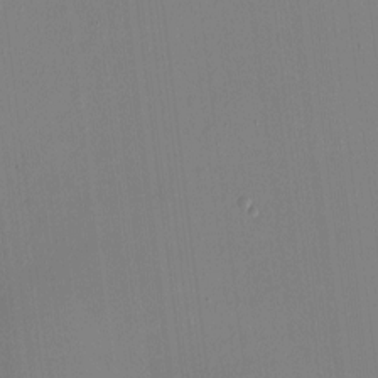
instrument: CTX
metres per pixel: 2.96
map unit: HNhu
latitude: -1.6533
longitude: -6.3467
